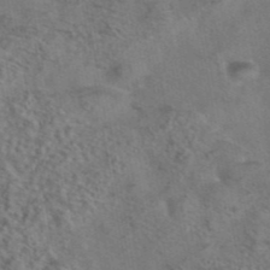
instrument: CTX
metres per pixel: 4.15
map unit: eAb
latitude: 43.1970
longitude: 104.0850
